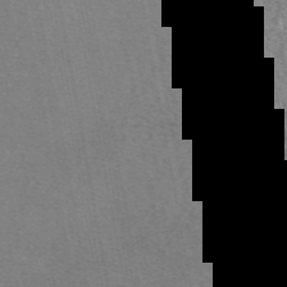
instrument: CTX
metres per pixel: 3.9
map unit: eAb
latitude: 47.7639
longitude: 106.3118
